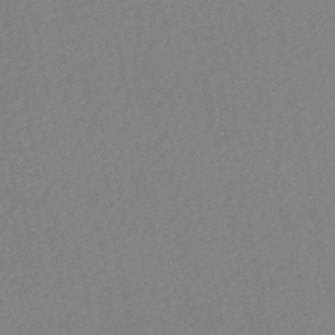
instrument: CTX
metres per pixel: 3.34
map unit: HNhu
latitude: -48.6897
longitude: 98.1039
